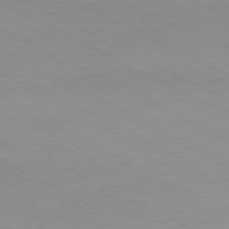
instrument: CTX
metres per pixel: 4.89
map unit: Ap
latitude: -78.5384
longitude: -72.0255
